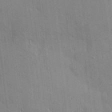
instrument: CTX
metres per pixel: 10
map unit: Hve
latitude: -9.5021
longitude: 176.1984
